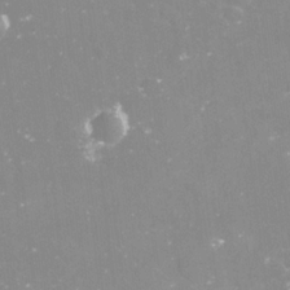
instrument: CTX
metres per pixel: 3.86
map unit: Nve
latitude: -17.8612
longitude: -59.0836
